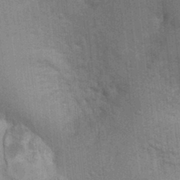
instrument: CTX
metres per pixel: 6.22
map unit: Ht
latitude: -1.6344
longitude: -15.5560
